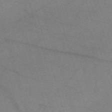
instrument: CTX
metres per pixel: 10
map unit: eHh
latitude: -61.7478
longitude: 54.2362
